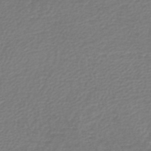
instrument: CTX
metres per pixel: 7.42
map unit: lHb
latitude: -46.5762
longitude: 63.6533
